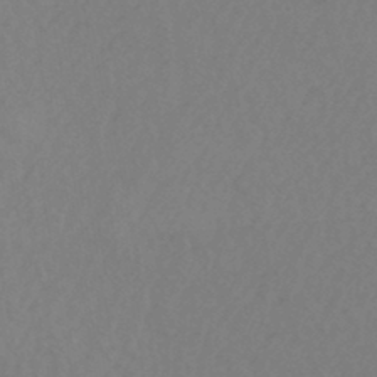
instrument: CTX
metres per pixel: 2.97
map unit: HNhu
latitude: -43.8233
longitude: 89.1809
